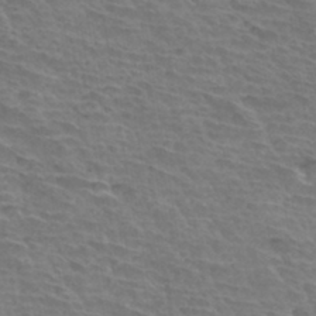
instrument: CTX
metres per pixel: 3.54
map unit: Hto
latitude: 34.2900
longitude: -43.1403
